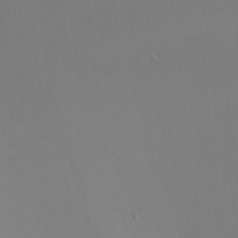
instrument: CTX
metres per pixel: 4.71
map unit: Ht
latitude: -6.7652
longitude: -27.8395
